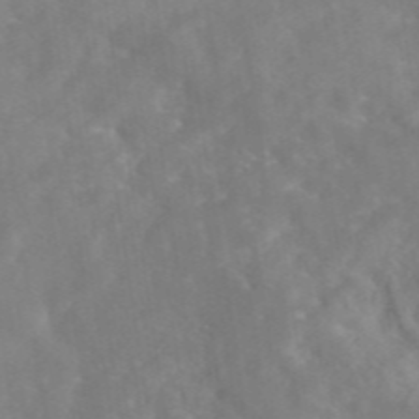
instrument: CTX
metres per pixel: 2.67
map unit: eAb
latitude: 45.8583
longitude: 127.1431
